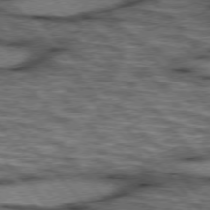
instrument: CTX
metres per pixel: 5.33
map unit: lApd
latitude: 75.9717
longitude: -49.5749
